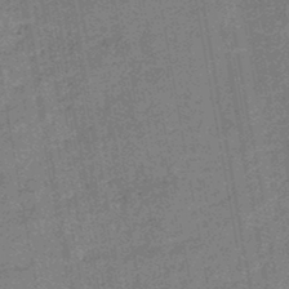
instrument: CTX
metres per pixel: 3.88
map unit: HNb
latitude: -45.4454
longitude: -36.8569
